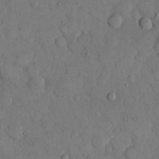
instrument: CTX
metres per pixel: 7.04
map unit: eHh
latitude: 14.3657
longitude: -67.3481
